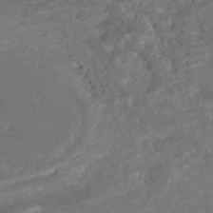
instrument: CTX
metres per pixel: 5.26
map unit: Nhe
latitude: -48.8408
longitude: -172.8380
